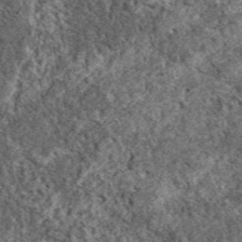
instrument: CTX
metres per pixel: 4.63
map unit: eAb
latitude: 37.9150
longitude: 110.1795
